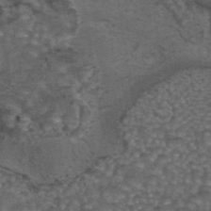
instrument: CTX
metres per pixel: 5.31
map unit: eAb
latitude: 43.6316
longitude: 105.3698
